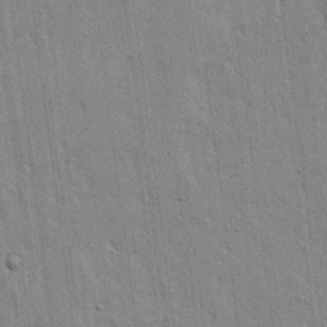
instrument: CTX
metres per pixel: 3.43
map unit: lHvf
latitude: 17.2537
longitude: -116.2334
